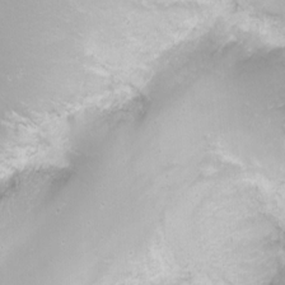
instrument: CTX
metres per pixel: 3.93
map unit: Nhu
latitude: -8.1984
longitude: -73.3671
